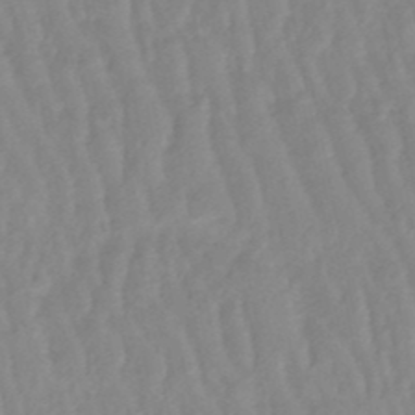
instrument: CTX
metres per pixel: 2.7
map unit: lHb
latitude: -48.3118
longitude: 77.0864
